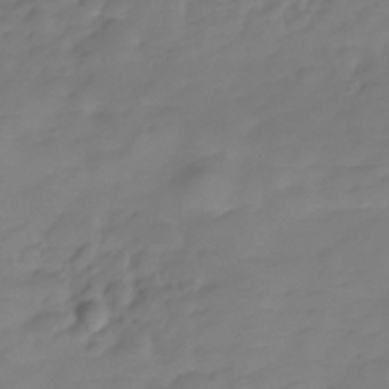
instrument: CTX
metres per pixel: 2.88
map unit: Hve
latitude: -29.6911
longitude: 90.6708
